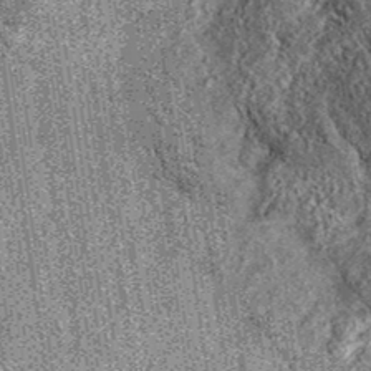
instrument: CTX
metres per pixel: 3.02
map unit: eAb
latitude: 37.8583
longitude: 107.8989
